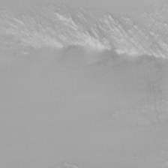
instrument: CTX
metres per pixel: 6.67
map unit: Nhu
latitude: -4.5384
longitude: -75.7072
